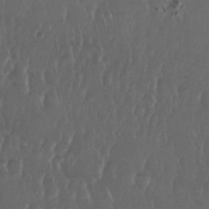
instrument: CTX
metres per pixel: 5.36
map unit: Nhu
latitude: 29.4048
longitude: -56.8757
